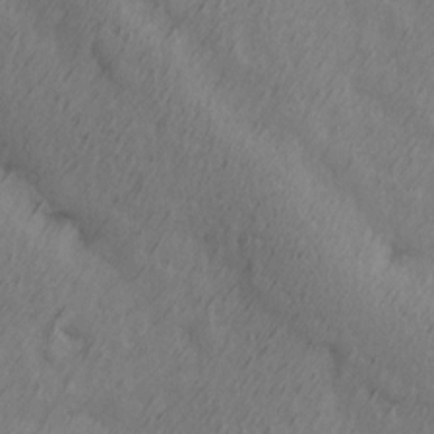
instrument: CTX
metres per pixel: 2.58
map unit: Ave
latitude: 13.6505
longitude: -106.1011
